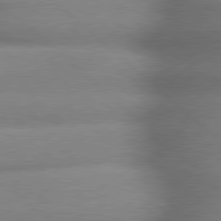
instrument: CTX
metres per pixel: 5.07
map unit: lApd
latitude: 79.4427
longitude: -163.0459
